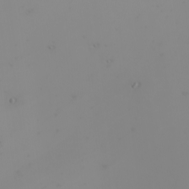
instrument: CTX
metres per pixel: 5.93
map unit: Nhu
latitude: -5.1620
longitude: -90.5924
